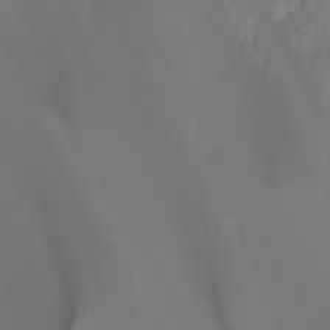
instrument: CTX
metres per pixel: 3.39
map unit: Ht
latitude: -14.8786
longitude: -56.9702
